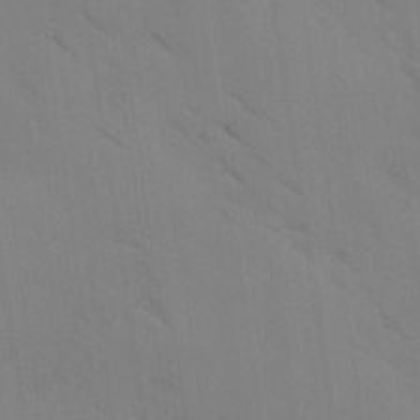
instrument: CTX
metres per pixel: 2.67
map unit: Ave
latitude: -0.9731
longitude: -112.2144
